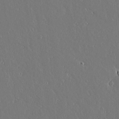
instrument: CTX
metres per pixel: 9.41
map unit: lAvf
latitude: 17.0836
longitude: -126.6113
